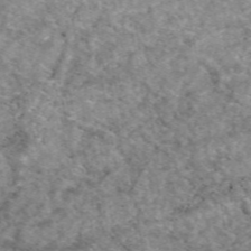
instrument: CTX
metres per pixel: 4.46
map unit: eAb
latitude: 49.0458
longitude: 110.7463
